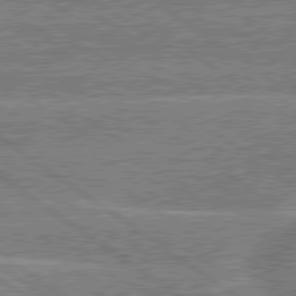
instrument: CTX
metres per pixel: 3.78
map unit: lApd
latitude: 79.7450
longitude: -144.5546
